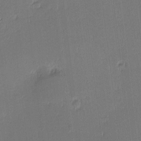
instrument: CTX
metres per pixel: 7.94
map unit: eHh
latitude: -3.3509
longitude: -83.2159
